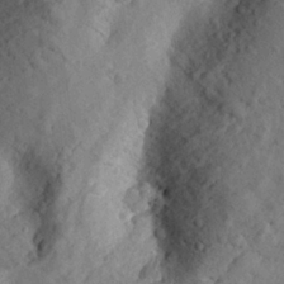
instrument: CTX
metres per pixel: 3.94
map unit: eHh
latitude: 24.4978
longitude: -78.9703
